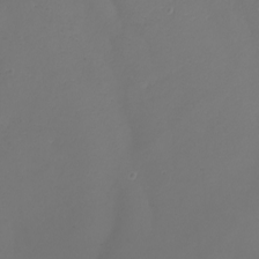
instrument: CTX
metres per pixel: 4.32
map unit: Nhu
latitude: -8.3684
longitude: -93.5938
